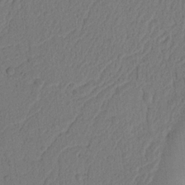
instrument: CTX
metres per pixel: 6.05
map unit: Ht
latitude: 14.5735
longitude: -74.7246
